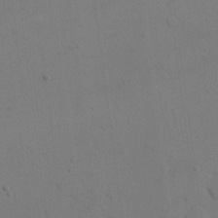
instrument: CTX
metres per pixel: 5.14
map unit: eHh
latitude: 17.1025
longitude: -66.9702
